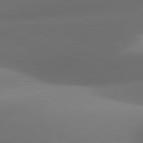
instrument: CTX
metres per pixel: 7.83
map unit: lApd
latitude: 81.3482
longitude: 134.1606
